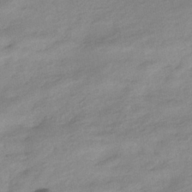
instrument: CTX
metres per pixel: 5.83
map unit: HNhu
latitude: -40.8597
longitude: 95.1242
